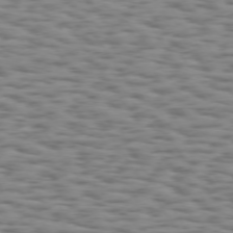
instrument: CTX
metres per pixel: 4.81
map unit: Hpe
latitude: 73.7828
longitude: -132.7057
